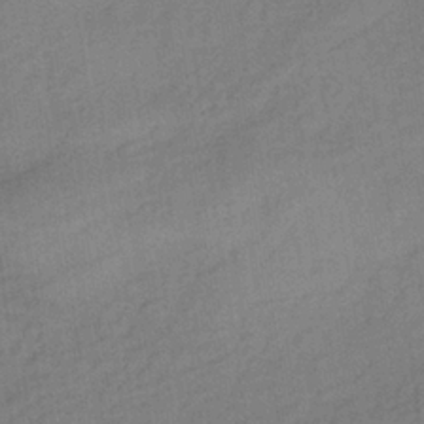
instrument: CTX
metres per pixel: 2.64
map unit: lHb
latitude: -34.0850
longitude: 65.6155
